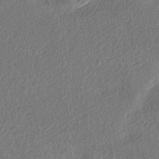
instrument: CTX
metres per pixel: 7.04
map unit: eHh
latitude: -42.8219
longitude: 120.9352
